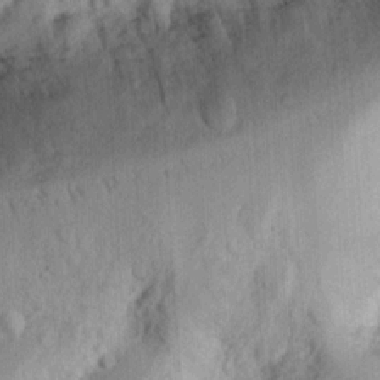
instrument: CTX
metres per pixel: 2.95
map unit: Ht
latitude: 12.2901
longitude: -74.4412
